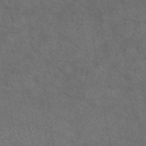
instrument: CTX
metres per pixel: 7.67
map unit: eAb
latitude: 45.3859
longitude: 114.9353
